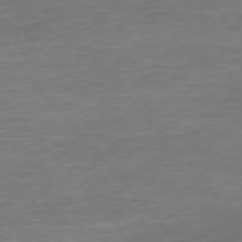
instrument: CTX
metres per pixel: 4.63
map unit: Ap
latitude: -75.7289
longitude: -93.3670
